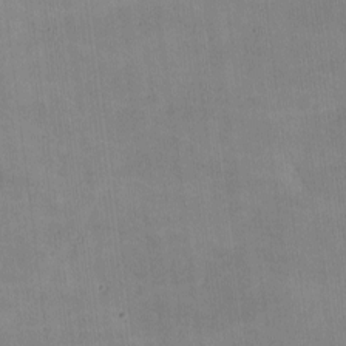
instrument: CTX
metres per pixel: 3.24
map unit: lHvf
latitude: -9.8422
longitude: -101.5938
